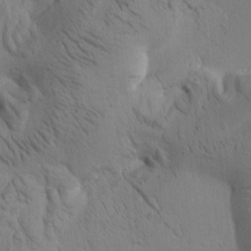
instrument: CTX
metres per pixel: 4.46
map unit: Htu
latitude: -1.3321
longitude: 174.8030
